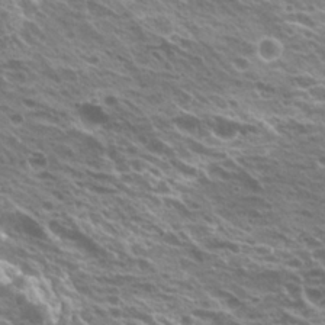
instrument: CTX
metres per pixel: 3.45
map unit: Hto
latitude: 21.5749
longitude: -31.6127
